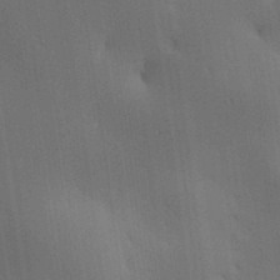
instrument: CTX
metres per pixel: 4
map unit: lAa
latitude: 11.7072
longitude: -108.3089
